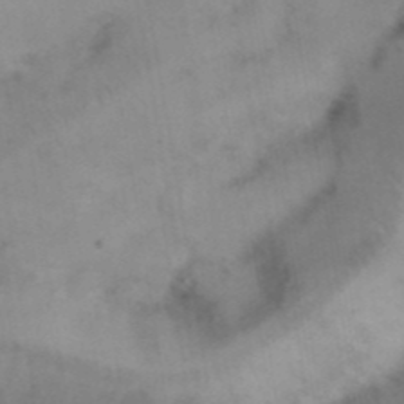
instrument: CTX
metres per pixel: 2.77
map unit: Nhu
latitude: 27.1592
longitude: -70.0444
